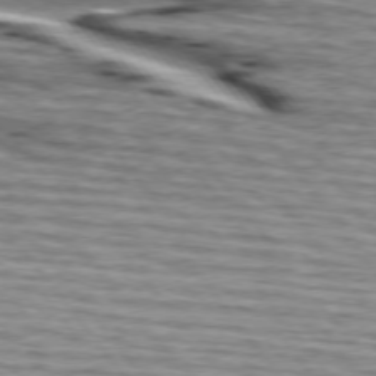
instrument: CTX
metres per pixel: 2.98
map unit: lApd
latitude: 74.7624
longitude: -72.7058
